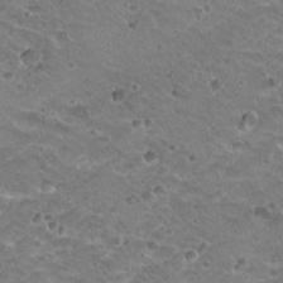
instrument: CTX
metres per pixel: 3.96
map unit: Hto
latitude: 20.1011
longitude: -33.0081
